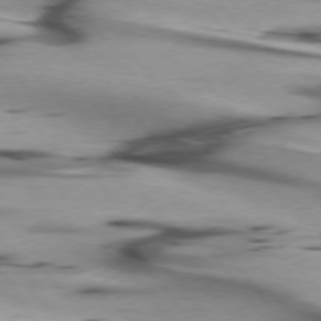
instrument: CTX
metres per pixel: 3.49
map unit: lApd
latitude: 75.9906
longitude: -64.8191
